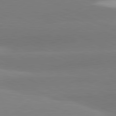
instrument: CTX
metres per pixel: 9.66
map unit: lApd
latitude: 81.1970
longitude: -155.1214
